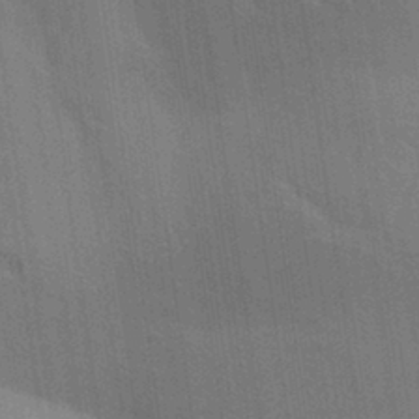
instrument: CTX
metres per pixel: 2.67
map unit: Aa
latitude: 30.6113
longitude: -139.5371
